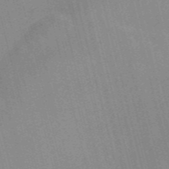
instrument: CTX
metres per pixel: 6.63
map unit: Nve
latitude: -57.4832
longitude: 62.2550
